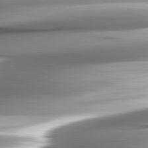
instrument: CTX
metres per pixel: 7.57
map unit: lApd
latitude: 82.7813
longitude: -140.2333
